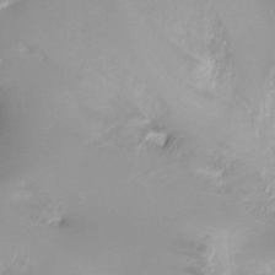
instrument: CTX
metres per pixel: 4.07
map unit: Ht
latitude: -17.1998
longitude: -44.9891
